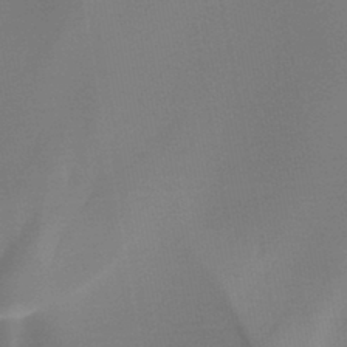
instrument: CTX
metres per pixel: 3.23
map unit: HNb
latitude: -44.4440
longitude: -44.7057
